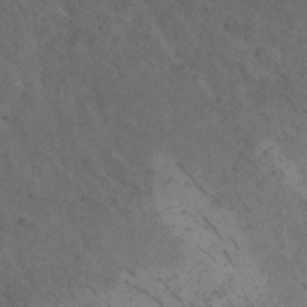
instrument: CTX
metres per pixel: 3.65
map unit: Nhu
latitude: 21.9339
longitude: -71.8394
